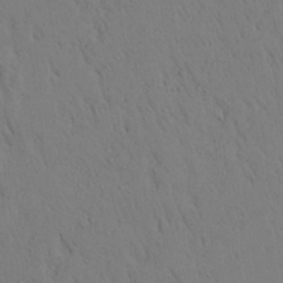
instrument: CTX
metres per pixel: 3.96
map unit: Aa
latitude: 26.6302
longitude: -148.2711
